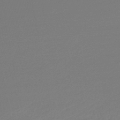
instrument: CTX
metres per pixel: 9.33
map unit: lHb
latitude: -46.4629
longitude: 66.1984
